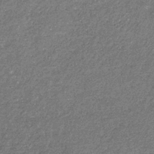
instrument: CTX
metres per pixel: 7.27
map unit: eHb
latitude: -31.3887
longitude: 70.9920
